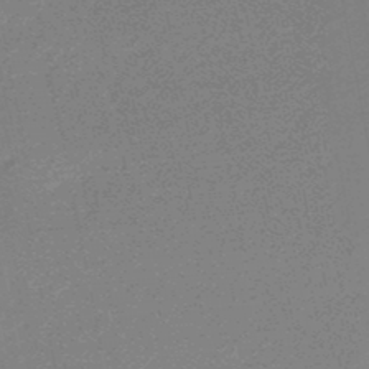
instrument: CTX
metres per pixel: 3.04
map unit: HNb
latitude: -47.5777
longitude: 58.4440
